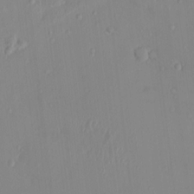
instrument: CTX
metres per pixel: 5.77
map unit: HNhu
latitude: 5.8016
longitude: 1.6344
